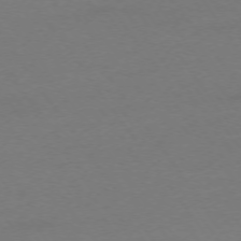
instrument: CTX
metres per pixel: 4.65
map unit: Ap
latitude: -74.5007
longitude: -73.3671
